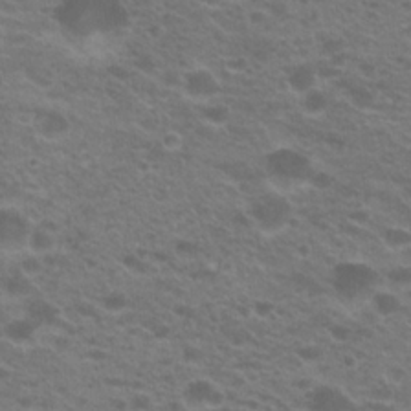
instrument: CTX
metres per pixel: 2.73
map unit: Hto
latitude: 21.4805
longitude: -37.2537
